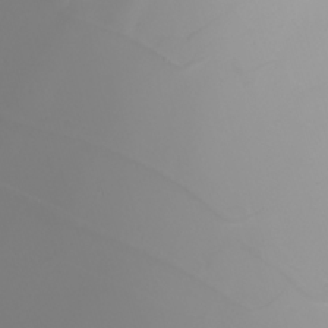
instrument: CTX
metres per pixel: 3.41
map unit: Nhu
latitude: -5.6722
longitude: -92.9513
